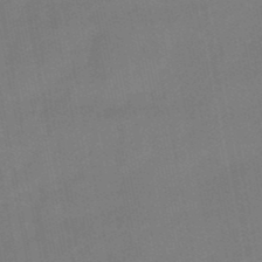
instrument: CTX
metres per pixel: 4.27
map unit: lHb
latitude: -48.9542
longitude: 75.9178
